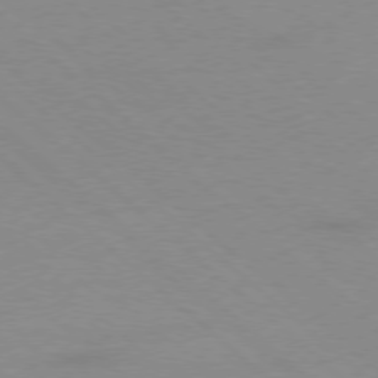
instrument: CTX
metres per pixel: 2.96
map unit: Ap
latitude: -78.2928
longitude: -55.6883
